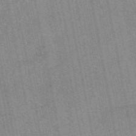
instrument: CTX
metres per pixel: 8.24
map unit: eAb
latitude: 48.7057
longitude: 105.1242
